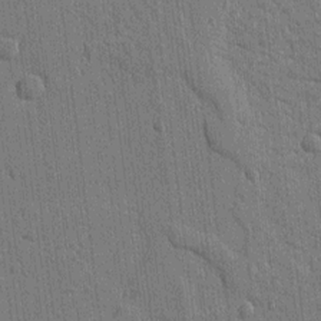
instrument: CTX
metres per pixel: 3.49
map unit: Ht
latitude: 10.6869
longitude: -77.1214
